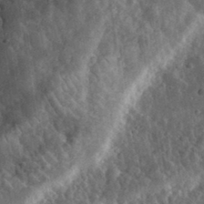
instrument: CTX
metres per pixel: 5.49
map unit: eHh
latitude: 33.4804
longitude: -79.9339
